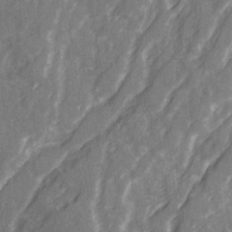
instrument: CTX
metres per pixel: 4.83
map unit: Ave
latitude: 21.1403
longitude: -132.4790
